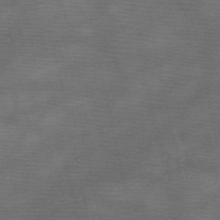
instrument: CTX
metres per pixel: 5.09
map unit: HNb
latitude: -48.1228
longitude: -40.9513
